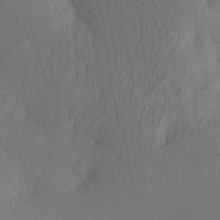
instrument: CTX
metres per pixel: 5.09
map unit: Ave
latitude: 13.1592
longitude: -106.8002
